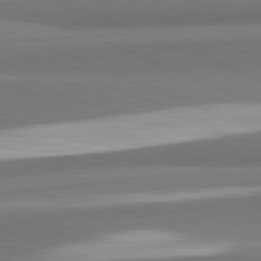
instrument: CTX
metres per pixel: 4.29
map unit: lApd
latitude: 82.1766
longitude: 153.8044
